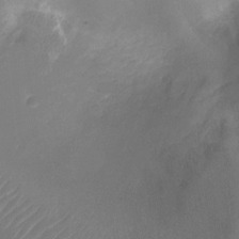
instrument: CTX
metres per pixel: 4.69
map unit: Ht
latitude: -10.4251
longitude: -28.5168
